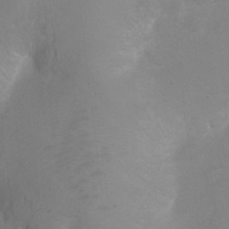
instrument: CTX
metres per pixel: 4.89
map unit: Hto
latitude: 2.5923
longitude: -35.4048
